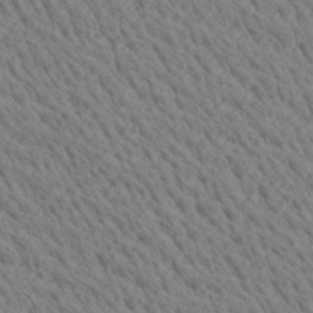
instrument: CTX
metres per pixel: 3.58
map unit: Ave
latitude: 21.2159
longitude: -139.6505
